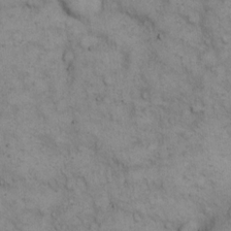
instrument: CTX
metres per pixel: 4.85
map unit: eHh
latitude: 14.8947
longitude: -63.6694
